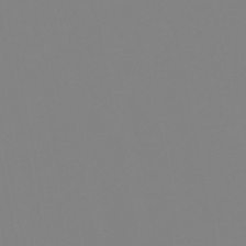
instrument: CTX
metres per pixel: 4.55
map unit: eHb
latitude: -49.4077
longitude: 84.9352
